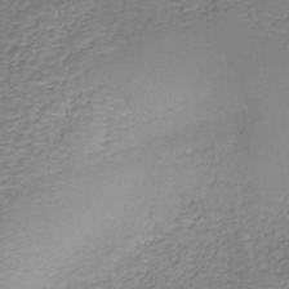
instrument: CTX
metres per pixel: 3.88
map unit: HNb
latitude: -36.5195
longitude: 50.8975
